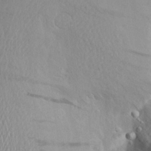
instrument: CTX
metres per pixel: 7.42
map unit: Aa
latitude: 22.7813
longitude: -145.4993
